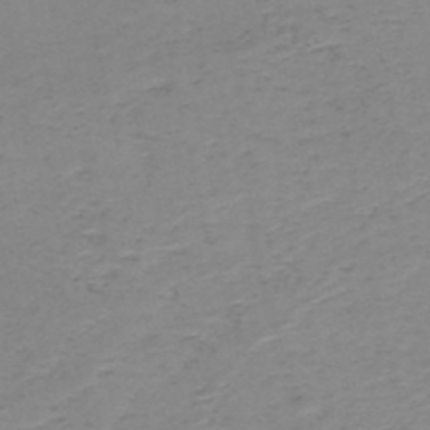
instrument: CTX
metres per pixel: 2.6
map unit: HNb
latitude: -50.3495
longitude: -51.3103
